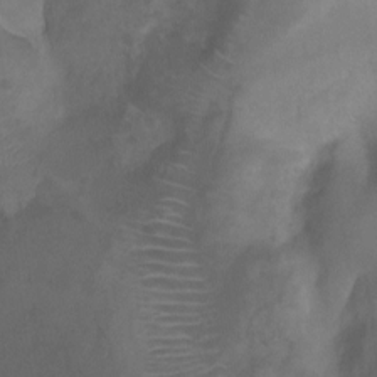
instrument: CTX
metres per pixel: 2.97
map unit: Ht
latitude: -0.1795
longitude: -35.6316
